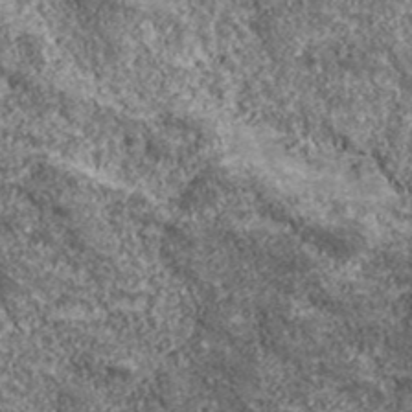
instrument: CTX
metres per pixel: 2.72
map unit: eHh
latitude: 43.3293
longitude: -89.4427
